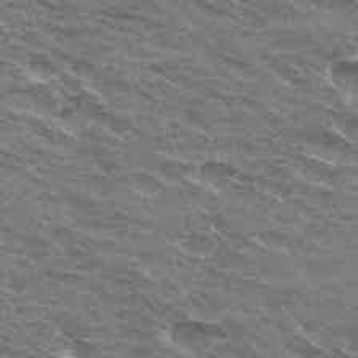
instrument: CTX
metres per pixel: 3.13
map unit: Hto
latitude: 32.2711
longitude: -45.0458
